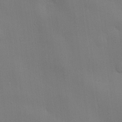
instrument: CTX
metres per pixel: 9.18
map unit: lHvf
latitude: 22.7813
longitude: 141.1809
